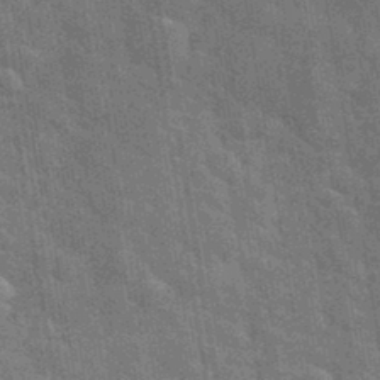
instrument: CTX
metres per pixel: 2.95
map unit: eHh
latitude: 36.8191
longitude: -66.0444
